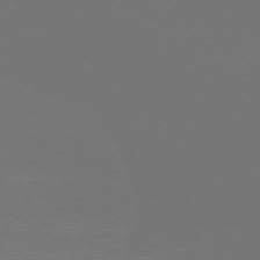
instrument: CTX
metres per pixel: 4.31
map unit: Ap
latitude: -78.3873
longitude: -97.9150
